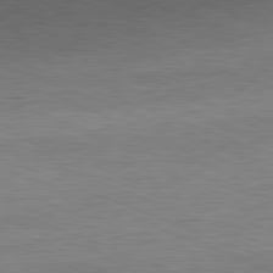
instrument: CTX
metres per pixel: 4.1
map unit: Ap
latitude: -81.9178
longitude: -83.2725
